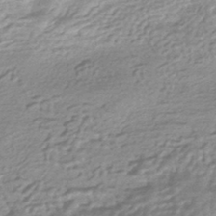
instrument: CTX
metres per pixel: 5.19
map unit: HNhu
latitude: -43.6532
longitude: 93.4454
